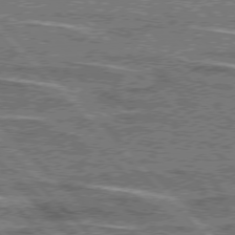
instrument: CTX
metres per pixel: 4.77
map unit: lApd
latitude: 76.3845
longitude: -82.0633
